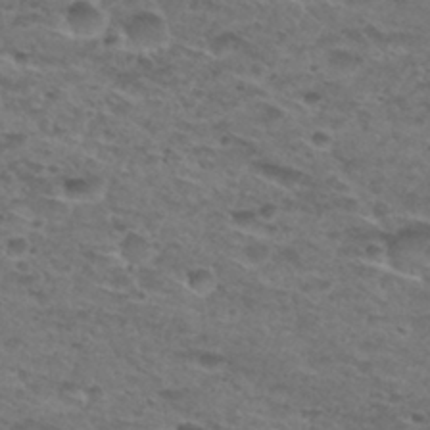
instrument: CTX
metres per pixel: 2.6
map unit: Hto
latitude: 30.2334
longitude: -48.2711
